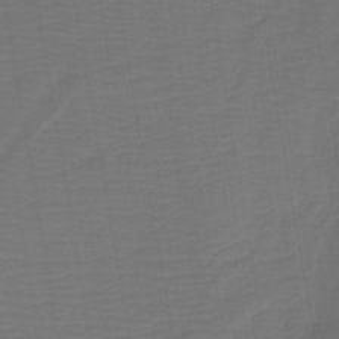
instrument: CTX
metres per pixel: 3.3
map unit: HNb
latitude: -43.9178
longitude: 51.8989
